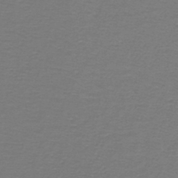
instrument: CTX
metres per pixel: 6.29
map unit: lHb
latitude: -43.0486
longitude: 56.4629
